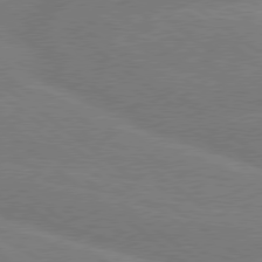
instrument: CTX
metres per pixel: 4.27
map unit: Hpe
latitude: 78.8002
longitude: -153.8017
